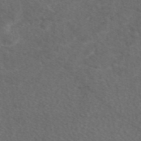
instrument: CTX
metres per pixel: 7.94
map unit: eAb
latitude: 47.8206
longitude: 117.0486
